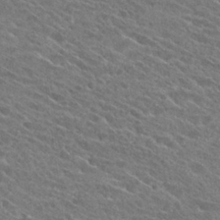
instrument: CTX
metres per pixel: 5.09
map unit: Hto
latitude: 26.0444
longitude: -41.1781
